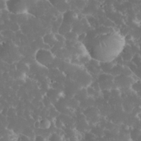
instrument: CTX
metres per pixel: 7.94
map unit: eHh
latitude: 34.5356
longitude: -63.1026
